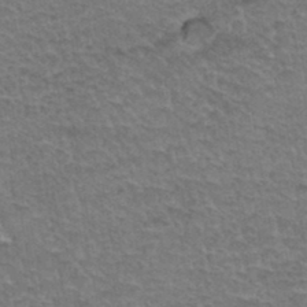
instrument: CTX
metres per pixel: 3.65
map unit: Hto
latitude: 35.2914
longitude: -45.8583
